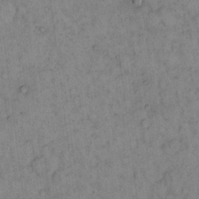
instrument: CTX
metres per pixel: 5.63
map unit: eHh
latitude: 15.2159
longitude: -65.0080
